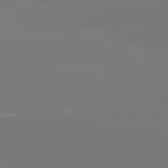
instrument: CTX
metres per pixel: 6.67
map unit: lApd
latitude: 81.2915
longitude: -148.7057
